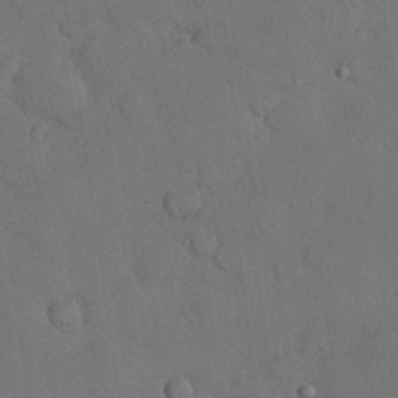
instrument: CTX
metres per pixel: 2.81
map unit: Nhu
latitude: 27.7261
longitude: -69.9339
